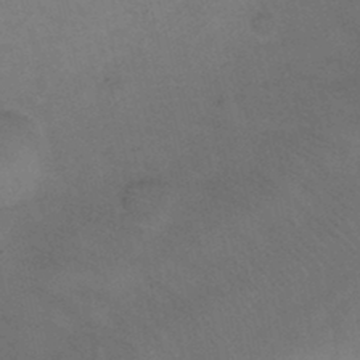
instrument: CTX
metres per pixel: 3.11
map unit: Ht
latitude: 1.1025
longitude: -33.3293
